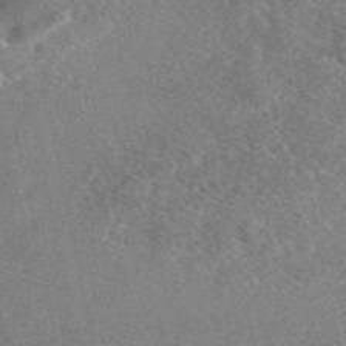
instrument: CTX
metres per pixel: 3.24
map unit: eAb
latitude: 47.9150
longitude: 107.9745
